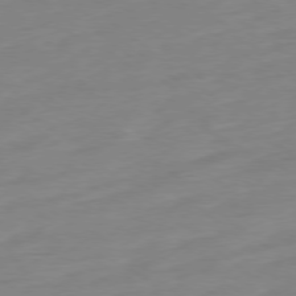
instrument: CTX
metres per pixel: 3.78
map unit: Ap
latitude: -78.5573
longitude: -98.5167
